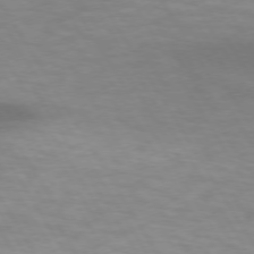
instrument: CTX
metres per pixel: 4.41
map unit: lApd
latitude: 73.2726
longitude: -53.2159
